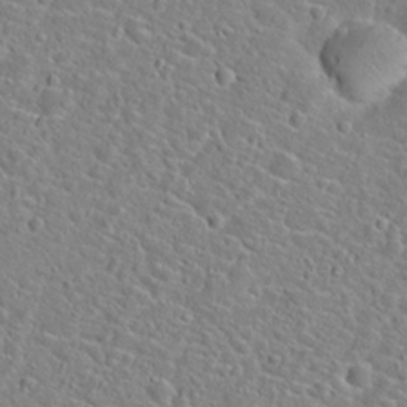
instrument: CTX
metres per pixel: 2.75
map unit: Hto
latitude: 21.4427
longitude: -45.0269
